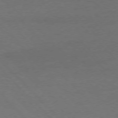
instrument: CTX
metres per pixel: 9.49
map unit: Ap
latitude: -77.4454
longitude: -69.8017
